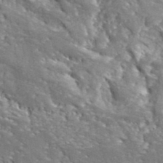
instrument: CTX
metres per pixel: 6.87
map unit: lHvf
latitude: 40.2522
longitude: -87.1781
